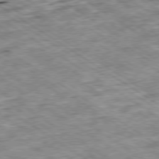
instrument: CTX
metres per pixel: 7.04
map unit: Ap
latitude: -79.6533
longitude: -74.9703
